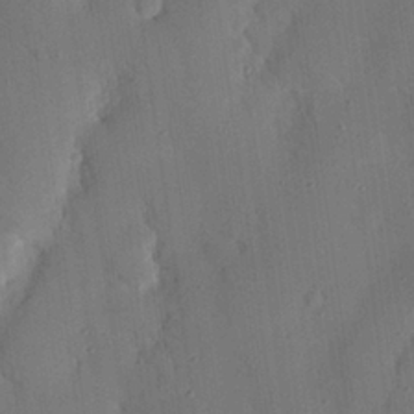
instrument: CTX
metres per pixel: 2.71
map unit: Nhu
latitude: 25.4804
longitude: -72.9703
